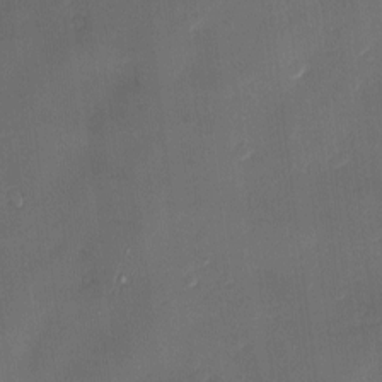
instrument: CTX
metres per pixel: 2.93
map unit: Nve
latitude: -7.3698
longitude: 174.8219
